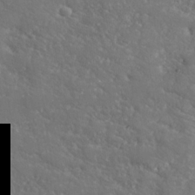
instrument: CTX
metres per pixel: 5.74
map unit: Nhe
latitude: -35.9556
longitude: -86.6490
